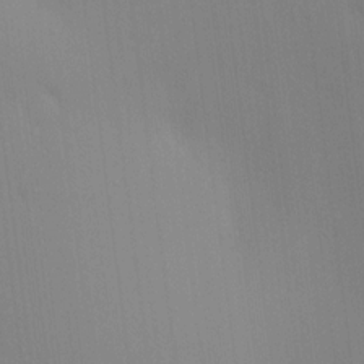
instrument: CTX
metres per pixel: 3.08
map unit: HNhu
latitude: 12.8947
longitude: 11.6911
